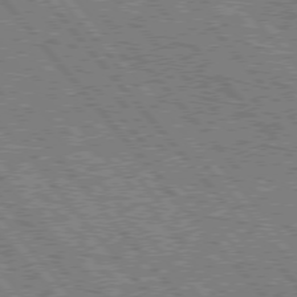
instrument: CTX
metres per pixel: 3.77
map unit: Hpe
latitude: 75.9339
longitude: -125.6882
